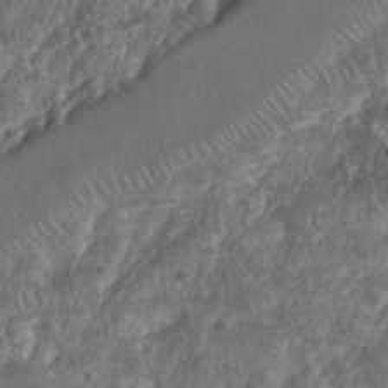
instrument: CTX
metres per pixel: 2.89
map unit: eHh
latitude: 38.1200
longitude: -58.2334
